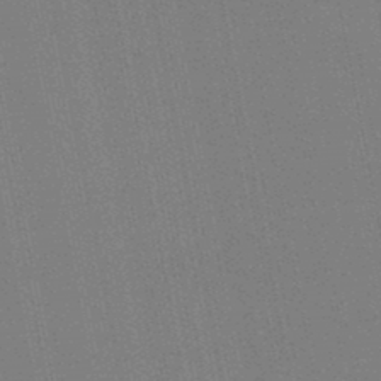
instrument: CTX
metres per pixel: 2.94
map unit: lHb
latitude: -46.8597
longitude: 77.9367
